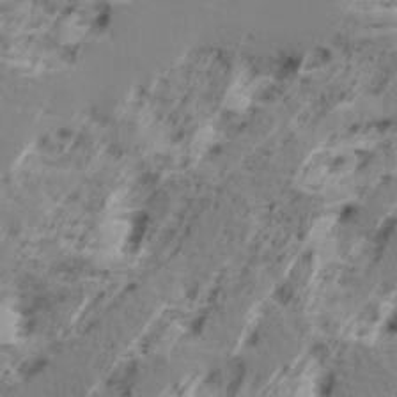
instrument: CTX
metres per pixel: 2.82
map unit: Ave
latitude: 16.2145
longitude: -137.7261
